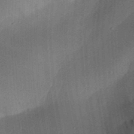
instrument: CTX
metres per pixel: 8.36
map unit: Aa
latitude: 30.6869
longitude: -141.9339
